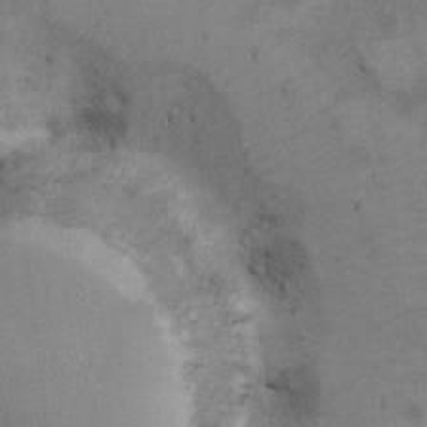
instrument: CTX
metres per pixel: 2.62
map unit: Ht
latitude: 9.5938
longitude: -36.8380
